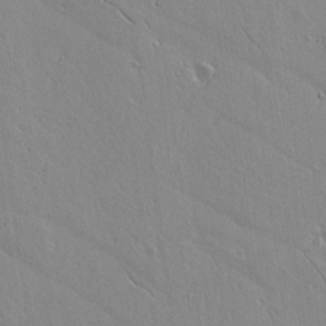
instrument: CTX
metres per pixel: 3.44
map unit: lAvf
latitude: 15.0081
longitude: -125.7260
